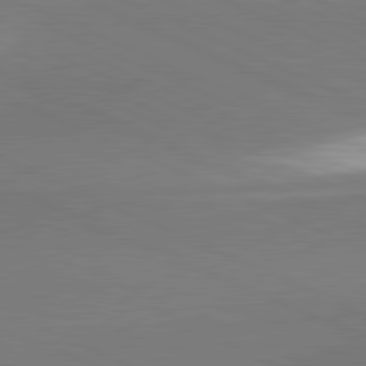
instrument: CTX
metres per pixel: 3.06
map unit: lApd
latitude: 81.4804
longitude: 161.2565
